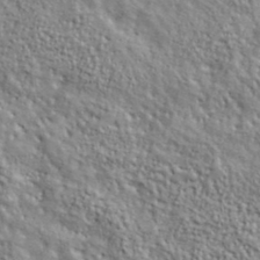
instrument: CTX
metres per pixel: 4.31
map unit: lHvf
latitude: 39.0836
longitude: -90.4412
